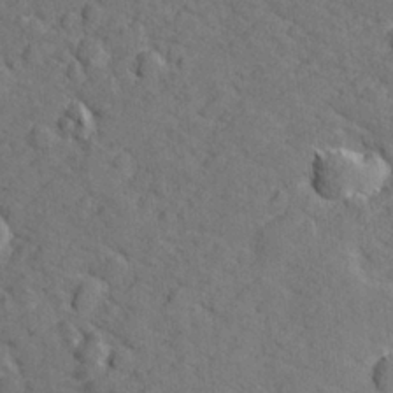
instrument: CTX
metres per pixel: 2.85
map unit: lHvf
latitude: 25.8583
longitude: 142.9163
